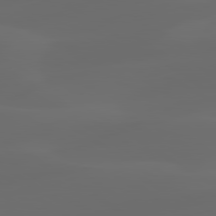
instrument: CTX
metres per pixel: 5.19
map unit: lApd
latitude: 80.2145
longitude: -90.7813
